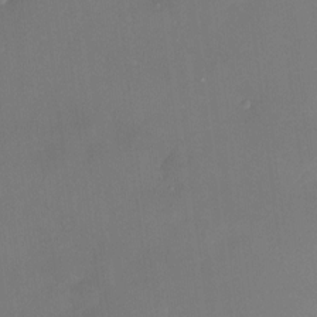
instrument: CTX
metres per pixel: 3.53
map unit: HNhu
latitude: 6.6490
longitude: 5.3887
